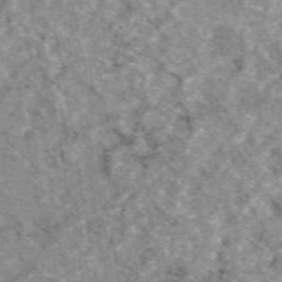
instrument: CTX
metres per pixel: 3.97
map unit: eAb
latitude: 48.1767
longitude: 110.8597
